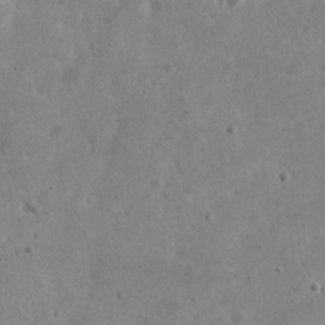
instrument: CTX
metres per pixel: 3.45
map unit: eHh
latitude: 21.8584
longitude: -66.7246
